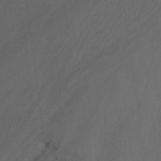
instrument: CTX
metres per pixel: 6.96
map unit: Nhu
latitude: -14.4818
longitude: -58.1956
